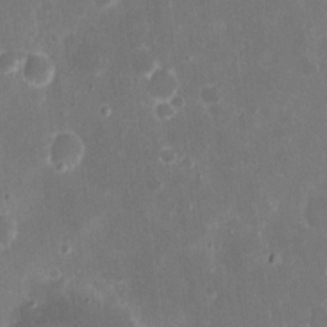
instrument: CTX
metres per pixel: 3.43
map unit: eHh
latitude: 8.0444
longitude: -69.1592
